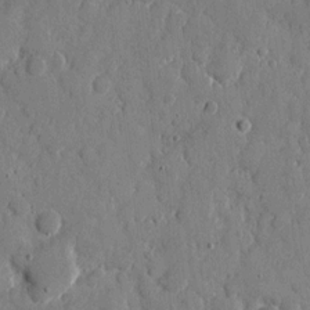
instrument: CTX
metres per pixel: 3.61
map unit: eHh
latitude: 8.1011
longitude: -67.2159
